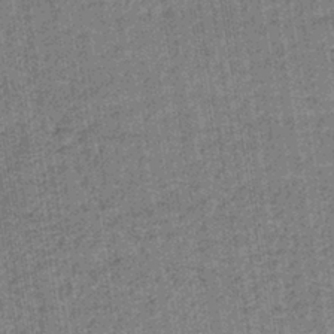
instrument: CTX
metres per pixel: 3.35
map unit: lHb
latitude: -38.9731
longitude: 60.3873
